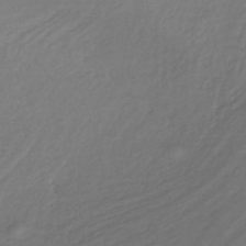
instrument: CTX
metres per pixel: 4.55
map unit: lHb
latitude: -32.5196
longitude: 63.9745
